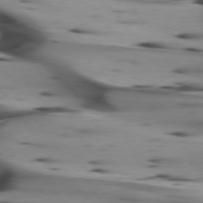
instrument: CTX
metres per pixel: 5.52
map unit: lApd
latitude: 75.2348
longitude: -65.4048
